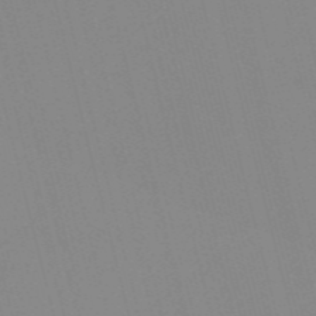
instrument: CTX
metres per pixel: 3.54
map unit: Nve
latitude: -56.9919
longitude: 61.7856
